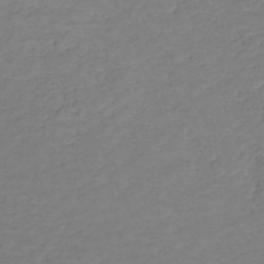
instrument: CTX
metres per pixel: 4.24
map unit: lHb
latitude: -34.4629
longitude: 66.3873
